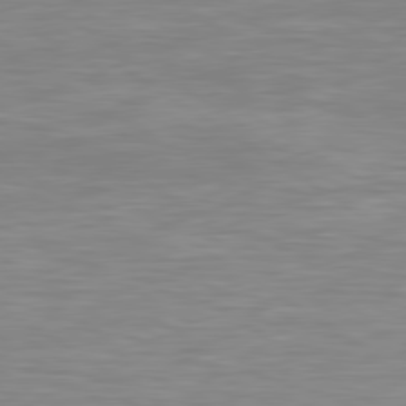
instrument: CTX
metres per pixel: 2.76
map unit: lApd
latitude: 79.6505
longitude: -127.8583
